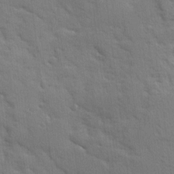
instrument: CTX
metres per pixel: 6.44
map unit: Ave
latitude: 10.2145
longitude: -102.5923
